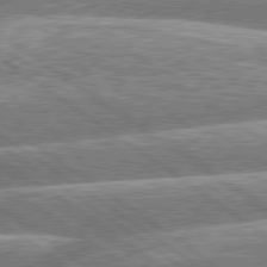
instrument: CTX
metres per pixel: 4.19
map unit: lApd
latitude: 79.7261
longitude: -158.8191
